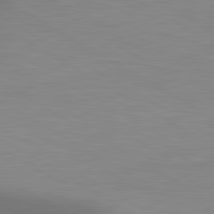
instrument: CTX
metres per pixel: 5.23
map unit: lApd
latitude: 81.1214
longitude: 160.1795
